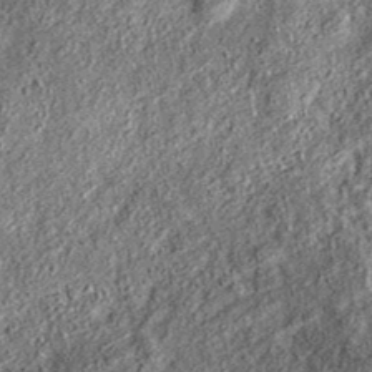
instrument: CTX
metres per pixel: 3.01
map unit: eAb
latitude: 37.0269
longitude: 107.0675
